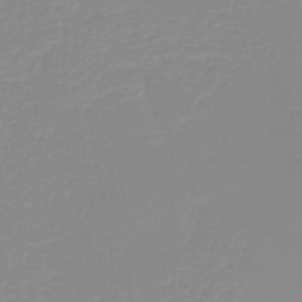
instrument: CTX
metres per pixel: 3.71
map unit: lHb
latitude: -40.1039
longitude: 60.3684
